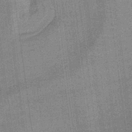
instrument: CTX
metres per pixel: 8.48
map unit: lHb
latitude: -40.4062
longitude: 69.7855
